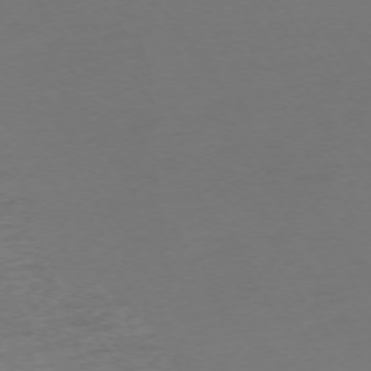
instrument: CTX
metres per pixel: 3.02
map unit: Ap
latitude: -74.5574
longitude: -72.6302
